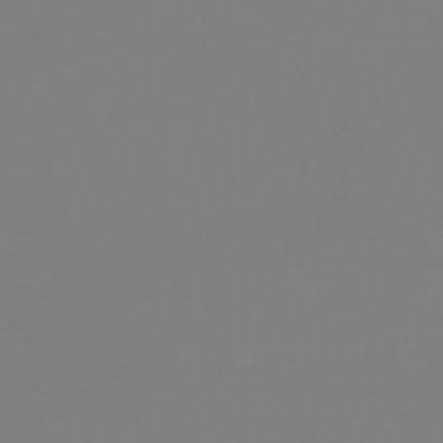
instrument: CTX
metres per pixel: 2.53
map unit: lHb
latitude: -48.4440
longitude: 65.9178
